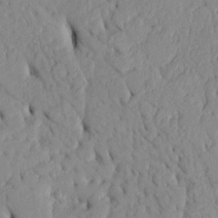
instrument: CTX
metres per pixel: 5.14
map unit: Htu
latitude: 3.4048
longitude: 152.4818
